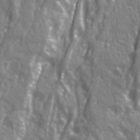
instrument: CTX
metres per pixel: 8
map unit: Ave
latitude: 21.3671
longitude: -133.1781
